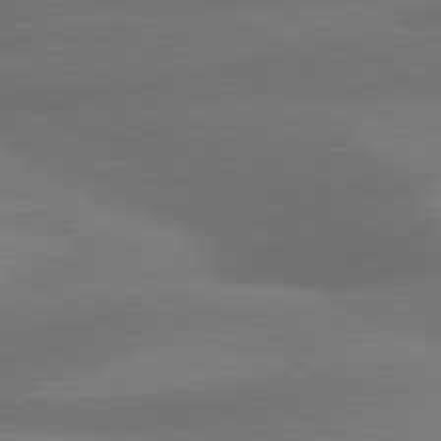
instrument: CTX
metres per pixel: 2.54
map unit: lApd
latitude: 81.0269
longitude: 125.1242
